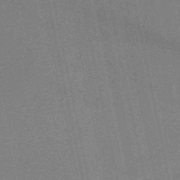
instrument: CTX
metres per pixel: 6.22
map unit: HNb
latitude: -53.4265
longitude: -42.9325
